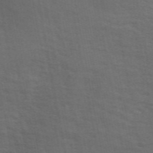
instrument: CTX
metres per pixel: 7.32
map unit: ANa
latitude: 49.6883
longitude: -79.8773
